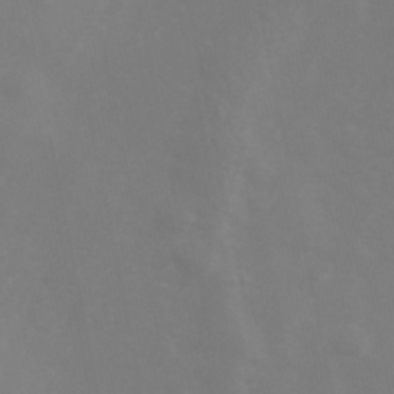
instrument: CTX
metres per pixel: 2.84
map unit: Hve
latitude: 33.3104
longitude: 150.6329
